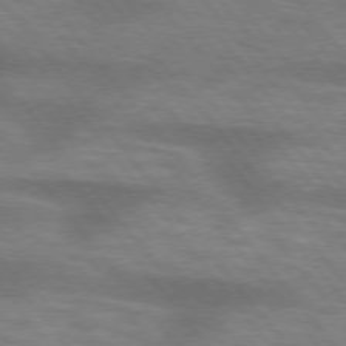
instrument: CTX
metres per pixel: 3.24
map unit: lApd
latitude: 75.1970
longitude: -58.0822
